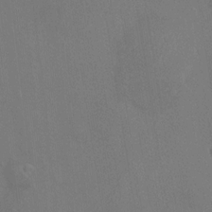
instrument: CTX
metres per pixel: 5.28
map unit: HNhu
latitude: 5.6505
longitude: 4.3873
